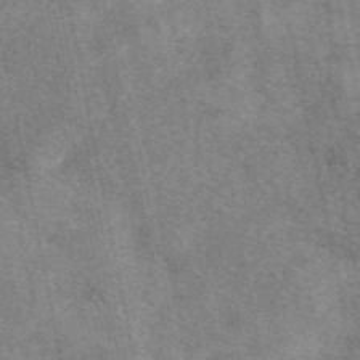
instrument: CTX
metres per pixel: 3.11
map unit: eAb
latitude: 47.9906
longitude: 121.6722
